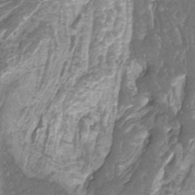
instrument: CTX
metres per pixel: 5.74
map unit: Htu
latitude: -10.3873
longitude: -74.1011
